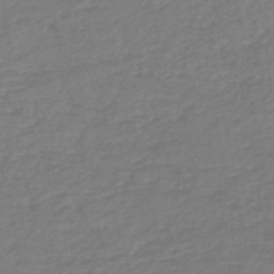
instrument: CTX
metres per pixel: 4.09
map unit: lHb
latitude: -45.7667
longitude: 60.1606
